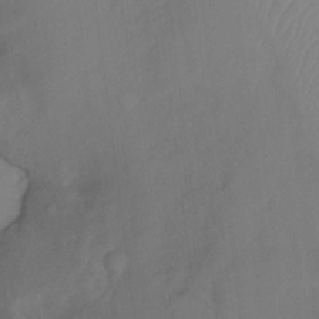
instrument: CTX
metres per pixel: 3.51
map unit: Ht
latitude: -9.2376
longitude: -38.9703
